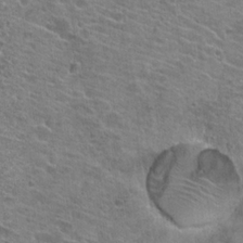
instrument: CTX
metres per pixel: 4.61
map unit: Hto
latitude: 21.7639
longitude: -42.1389
